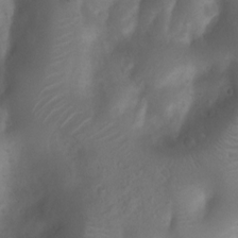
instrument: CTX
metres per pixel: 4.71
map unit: Nhu
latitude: 7.2537
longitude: -22.5924
